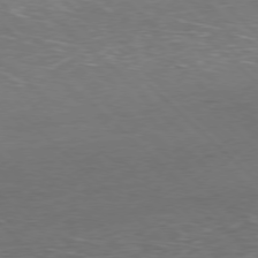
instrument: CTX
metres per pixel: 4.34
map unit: Hpe
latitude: -77.7100
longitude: 15.5588
